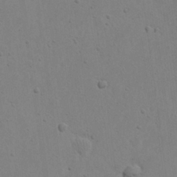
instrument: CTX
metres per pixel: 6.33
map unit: eHh
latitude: 21.8773
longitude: -69.0081
